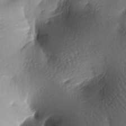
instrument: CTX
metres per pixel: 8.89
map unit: lAa
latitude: -7.7666
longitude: -126.4601
